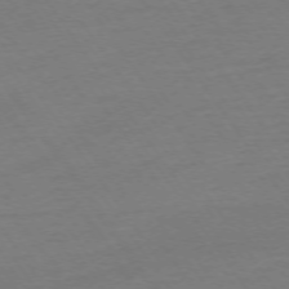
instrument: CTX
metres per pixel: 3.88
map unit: Ap
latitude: -74.2551
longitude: -85.3671
